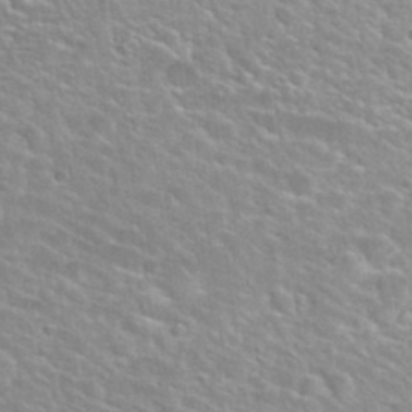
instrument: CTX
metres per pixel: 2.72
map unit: Nhu
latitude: 30.2901
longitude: -50.1577
